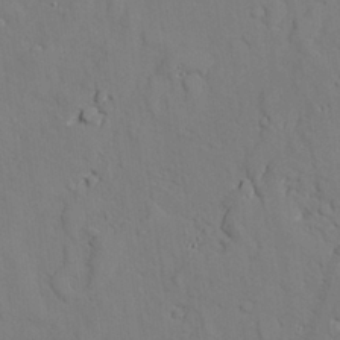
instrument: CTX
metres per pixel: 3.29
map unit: lAvf
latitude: 26.5924
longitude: -110.6113
